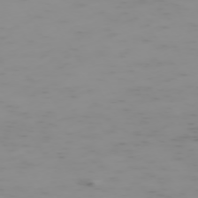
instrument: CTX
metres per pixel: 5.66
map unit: Hpe
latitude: -73.8800
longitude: 7.0486
